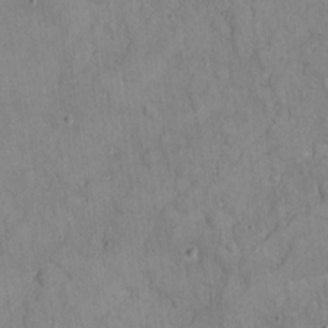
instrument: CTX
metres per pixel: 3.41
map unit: eHh
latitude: 4.3467
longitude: -69.2915
